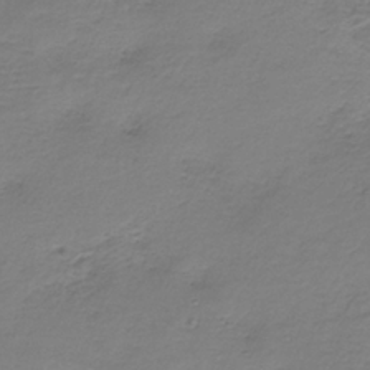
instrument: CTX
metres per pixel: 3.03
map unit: HNb
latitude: -35.4832
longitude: 53.5021
